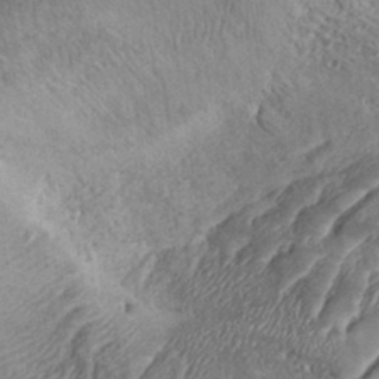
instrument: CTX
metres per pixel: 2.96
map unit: eHh
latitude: 34.4412
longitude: -137.1781
